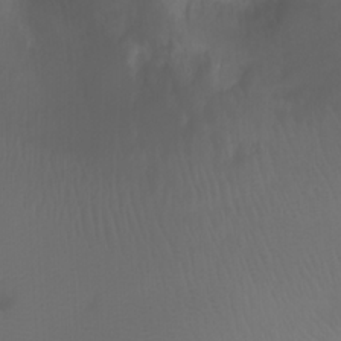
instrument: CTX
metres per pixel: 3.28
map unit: Ht
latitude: 1.9906
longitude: -22.0255
